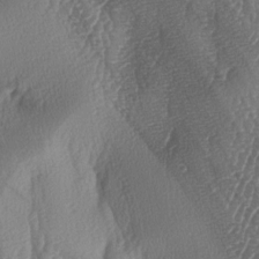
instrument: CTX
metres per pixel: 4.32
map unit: lAa
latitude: -6.8408
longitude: -129.3104
